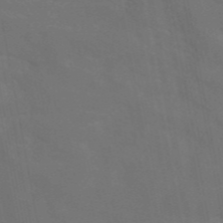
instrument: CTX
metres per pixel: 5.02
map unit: eAb
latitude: 46.2712
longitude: 121.5399
